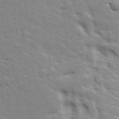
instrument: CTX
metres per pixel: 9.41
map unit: lHvf
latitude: 25.6316
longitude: 143.6532
